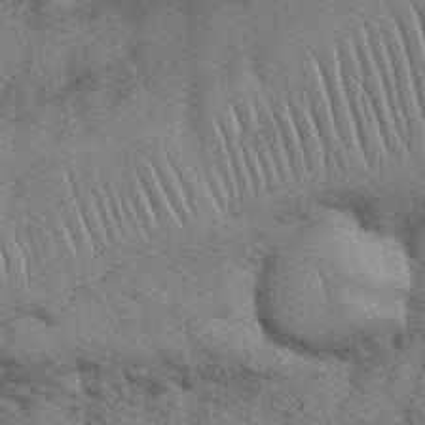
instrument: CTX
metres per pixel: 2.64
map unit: Nhu
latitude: 27.2537
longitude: -68.1389
